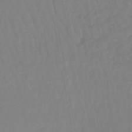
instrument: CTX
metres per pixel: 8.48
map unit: lHb
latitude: -44.7463
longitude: 73.8611
